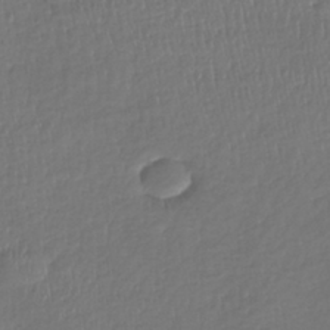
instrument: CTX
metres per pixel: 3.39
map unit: lHb
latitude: -39.7100
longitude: 73.2943
